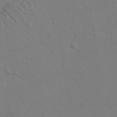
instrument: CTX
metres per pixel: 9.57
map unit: Nhu
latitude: 22.7057
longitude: -73.8773
